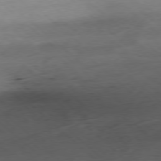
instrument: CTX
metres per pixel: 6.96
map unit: Ap
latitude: -78.6896
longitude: -71.3104
